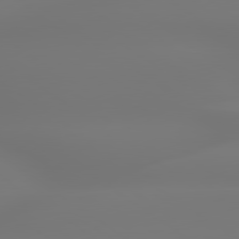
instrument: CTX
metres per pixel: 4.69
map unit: lApd
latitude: 79.4994
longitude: -136.8569
